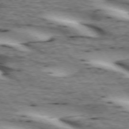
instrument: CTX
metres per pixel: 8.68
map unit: lApd
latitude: 72.9703
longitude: -53.8395
